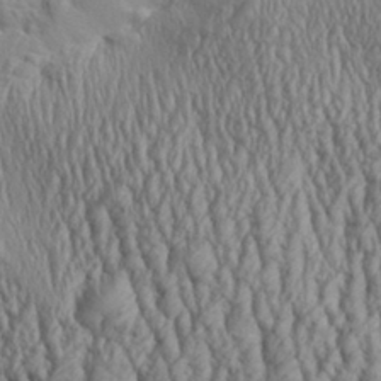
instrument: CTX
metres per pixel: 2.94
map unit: Aa
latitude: 29.9717
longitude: -137.7828
